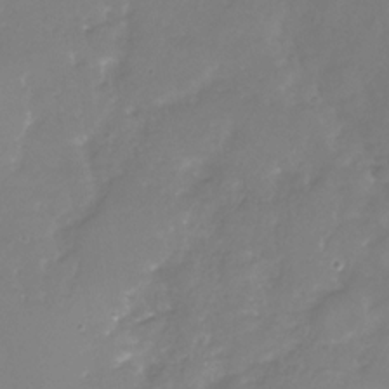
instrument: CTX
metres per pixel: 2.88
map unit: Nhu
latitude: -29.6911
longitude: -63.9906
